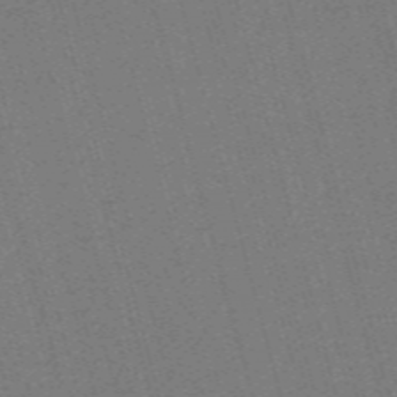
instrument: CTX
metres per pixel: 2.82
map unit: Nve
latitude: -59.7666
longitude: 62.6896
